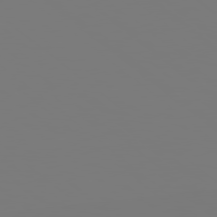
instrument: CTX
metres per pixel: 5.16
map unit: Hpe
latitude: 78.5168
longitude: 174.1416
